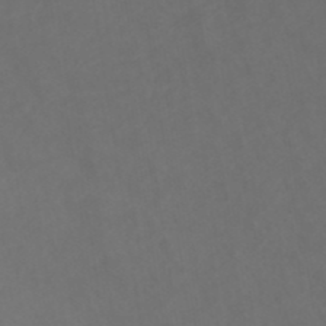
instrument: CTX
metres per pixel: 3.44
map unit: ANa
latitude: 39.5560
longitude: 20.5951
